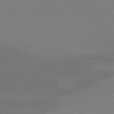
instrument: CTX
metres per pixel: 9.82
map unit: lApd
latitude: 78.8758
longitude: -51.8583
